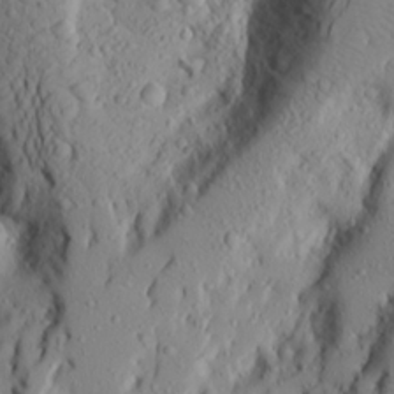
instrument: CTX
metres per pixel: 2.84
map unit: Aa
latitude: 22.7057
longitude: -144.2900
